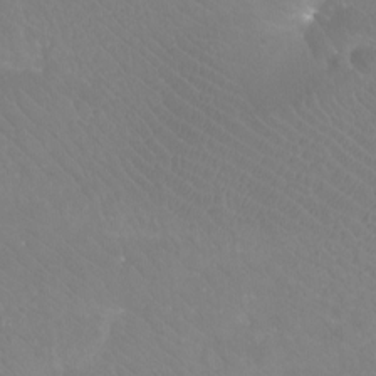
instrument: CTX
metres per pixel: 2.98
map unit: Htu
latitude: -12.2551
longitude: -71.8205
